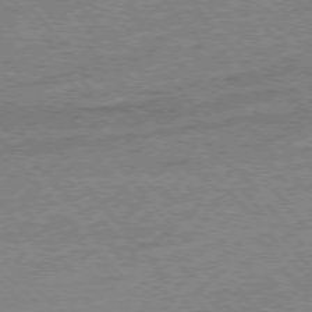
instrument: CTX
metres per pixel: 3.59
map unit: Ap
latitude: -77.4076
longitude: -96.7246
